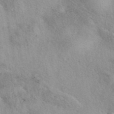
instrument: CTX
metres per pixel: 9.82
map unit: eAb
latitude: 41.9150
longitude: 107.5777
